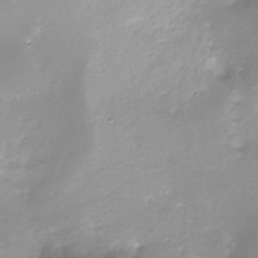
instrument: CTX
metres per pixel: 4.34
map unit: Nhe
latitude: -26.8974
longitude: -109.6505
